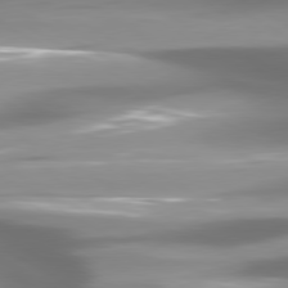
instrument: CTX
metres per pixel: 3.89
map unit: lApd
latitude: 80.1578
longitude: -139.5938
